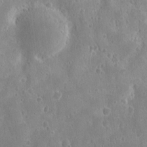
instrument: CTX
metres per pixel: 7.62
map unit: eHh
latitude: 11.1025
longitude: -73.1215
